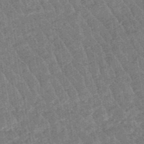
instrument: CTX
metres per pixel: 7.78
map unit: eHb
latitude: -48.6897
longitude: 85.5399
